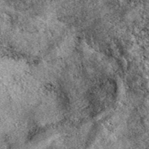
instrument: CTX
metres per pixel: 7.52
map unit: eAb
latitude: 39.4804
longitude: 111.2565
